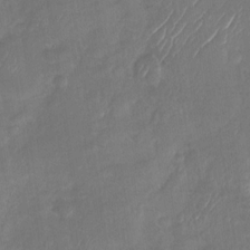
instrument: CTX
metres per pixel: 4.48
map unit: Nhu
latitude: -29.2754
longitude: -62.6869
